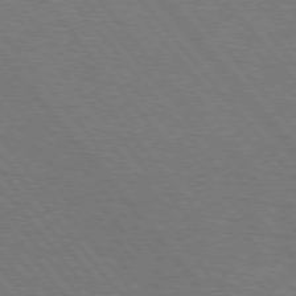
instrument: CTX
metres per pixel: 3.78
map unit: lApd
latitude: 75.9150
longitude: -83.6504
